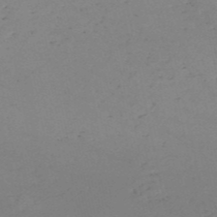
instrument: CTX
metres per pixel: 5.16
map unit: HNb
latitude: -51.9556
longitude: -51.6505
